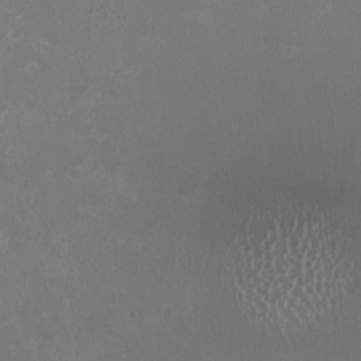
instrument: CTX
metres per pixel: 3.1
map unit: HNhu
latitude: -2.6896
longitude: -3.7449
